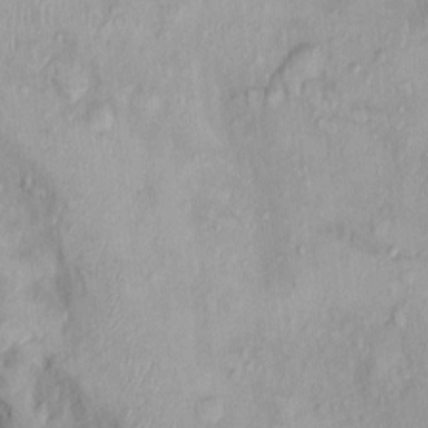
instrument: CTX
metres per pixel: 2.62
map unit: Nhu
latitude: 0.2144
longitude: -15.3671
